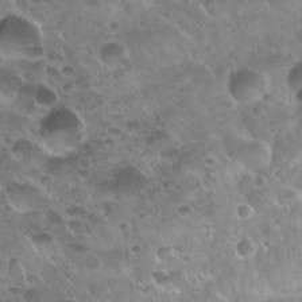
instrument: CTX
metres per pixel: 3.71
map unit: Nhu
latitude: 30.1578
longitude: -54.1767
